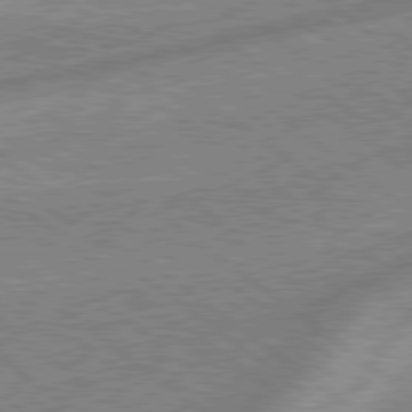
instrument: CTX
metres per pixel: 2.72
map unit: lApd
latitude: 79.0648
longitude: -168.5735
